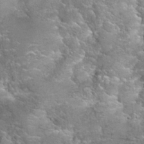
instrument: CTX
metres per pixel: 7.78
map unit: Hto
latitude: 25.1781
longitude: -48.8758
